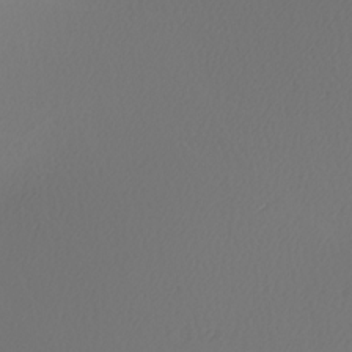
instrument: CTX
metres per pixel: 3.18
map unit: Nhu
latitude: -7.2565
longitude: -94.6680
